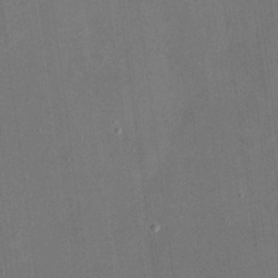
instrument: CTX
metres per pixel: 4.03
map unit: eHh
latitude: 18.2522
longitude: -69.9906
